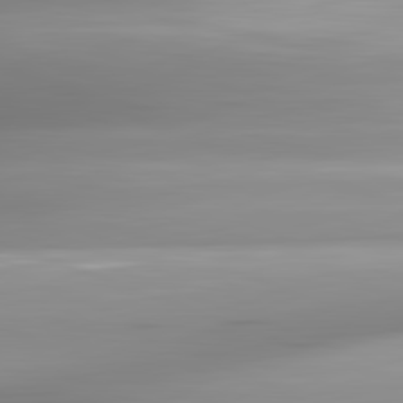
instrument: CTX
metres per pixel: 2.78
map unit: lApd
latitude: 82.5167
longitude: -142.6869
